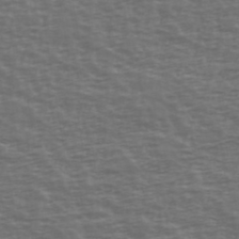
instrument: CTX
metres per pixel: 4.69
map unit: Ave
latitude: 39.4237
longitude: -113.8583
